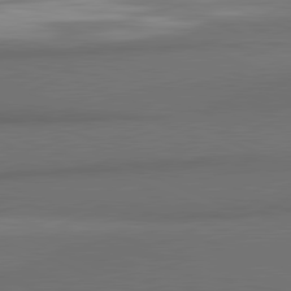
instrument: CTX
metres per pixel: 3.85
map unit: lApd
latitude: 81.6883
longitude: 170.4629
